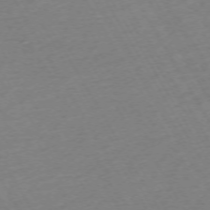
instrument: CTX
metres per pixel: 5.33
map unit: Hpe
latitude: -72.2361
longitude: 9.3132
